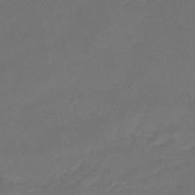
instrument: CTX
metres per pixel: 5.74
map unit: eHb
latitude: -46.8786
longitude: 85.3887
